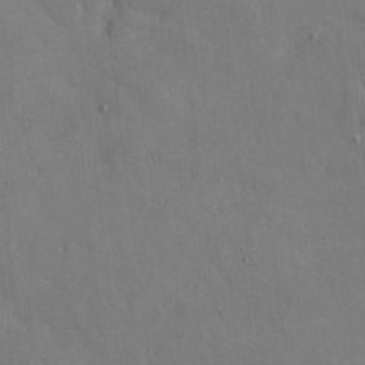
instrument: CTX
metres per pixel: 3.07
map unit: eHh
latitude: 5.3671
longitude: -68.0444
